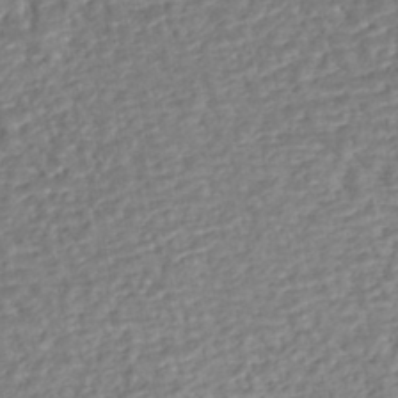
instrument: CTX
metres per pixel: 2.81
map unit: eHh
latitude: -43.7855
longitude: 120.6329
